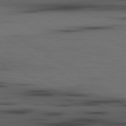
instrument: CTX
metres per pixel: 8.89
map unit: lApd
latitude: 79.8584
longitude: 161.5021
